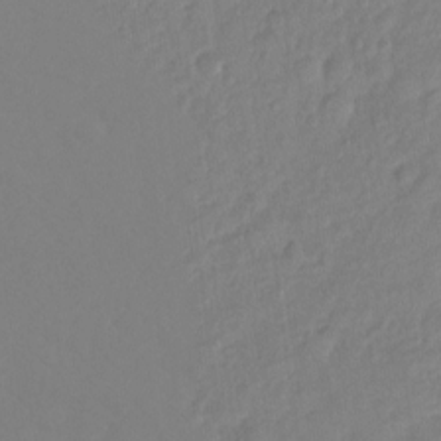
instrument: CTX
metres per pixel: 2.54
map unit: Ht
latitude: -14.4062
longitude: -53.1403
